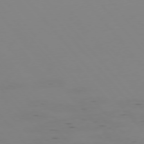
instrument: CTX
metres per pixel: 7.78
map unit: Hpe
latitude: -76.3117
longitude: -17.3482
